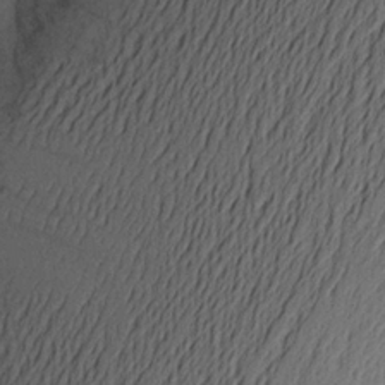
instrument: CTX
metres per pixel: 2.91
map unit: Aa
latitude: 22.6112
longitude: -144.9514
